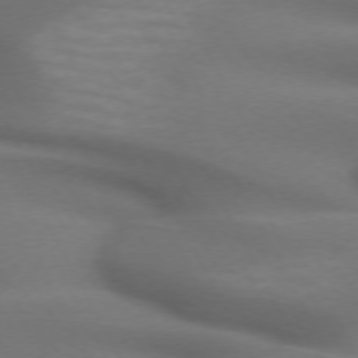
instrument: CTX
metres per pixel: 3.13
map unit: lApd
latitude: 71.9339
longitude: -51.6316
